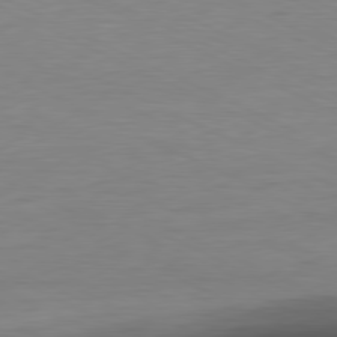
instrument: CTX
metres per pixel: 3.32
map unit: Ap
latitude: -81.2943
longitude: -77.1025
